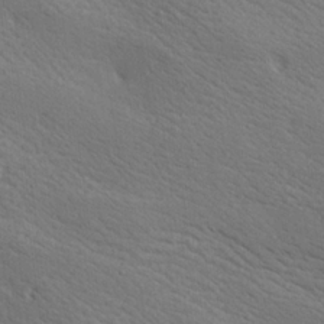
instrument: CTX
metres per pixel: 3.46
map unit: lAa
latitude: 19.2915
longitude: -139.4993
